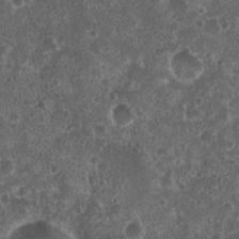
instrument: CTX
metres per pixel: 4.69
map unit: Nhu
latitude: 7.5749
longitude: -20.2900
